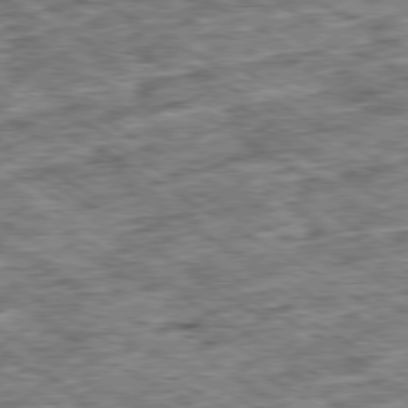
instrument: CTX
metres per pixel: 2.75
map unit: Ap
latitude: -79.9367
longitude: -74.1956
